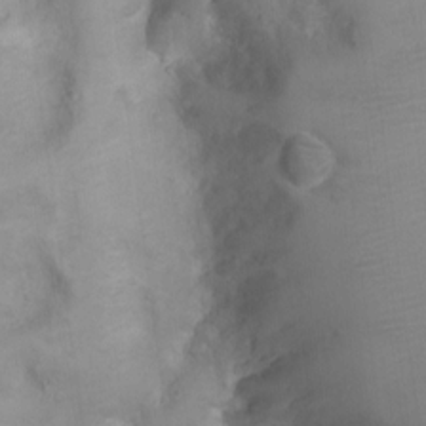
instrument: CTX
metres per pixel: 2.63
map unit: Ht
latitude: -4.0472
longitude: -15.1970
